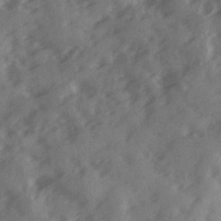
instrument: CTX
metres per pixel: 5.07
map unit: Ave
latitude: 18.7813
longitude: -131.0837
